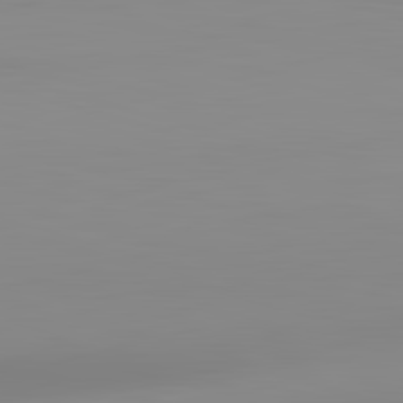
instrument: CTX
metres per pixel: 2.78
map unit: lApd
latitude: 83.1214
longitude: -134.1577
